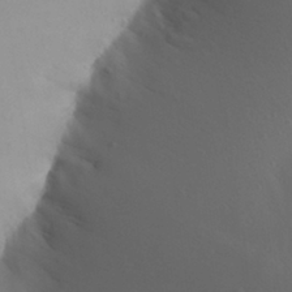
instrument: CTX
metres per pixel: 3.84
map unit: Aa
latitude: 27.2348
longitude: -147.8395
